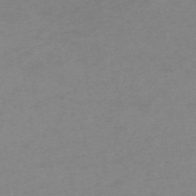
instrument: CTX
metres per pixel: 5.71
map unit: HNb
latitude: -55.5399
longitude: -41.1025
